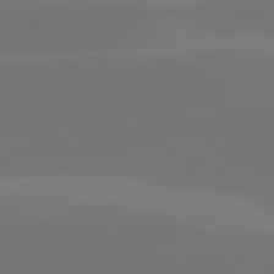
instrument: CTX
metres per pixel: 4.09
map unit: lApd
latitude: 81.7639
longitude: 128.7463
